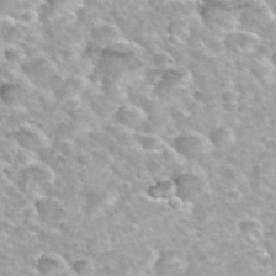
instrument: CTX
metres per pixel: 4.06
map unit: Hto
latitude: 33.7072
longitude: -40.2900
